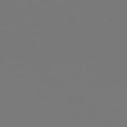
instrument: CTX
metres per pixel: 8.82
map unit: Hpe
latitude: 78.7813
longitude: -163.9528
